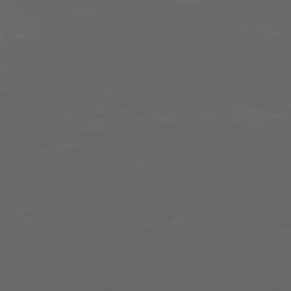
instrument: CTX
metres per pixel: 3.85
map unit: Ap
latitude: -76.1984
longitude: -75.5938
